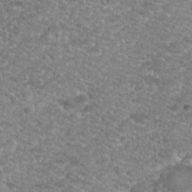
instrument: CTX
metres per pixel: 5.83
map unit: Hto
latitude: 19.6505
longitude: -37.6127
